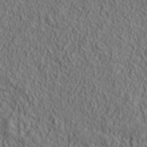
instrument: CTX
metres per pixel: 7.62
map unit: lHvf
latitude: 39.5182
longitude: -90.1578
